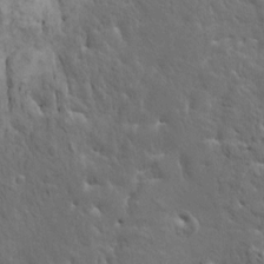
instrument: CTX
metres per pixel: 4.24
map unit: HNhu
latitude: 6.9325
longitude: -0.4979
